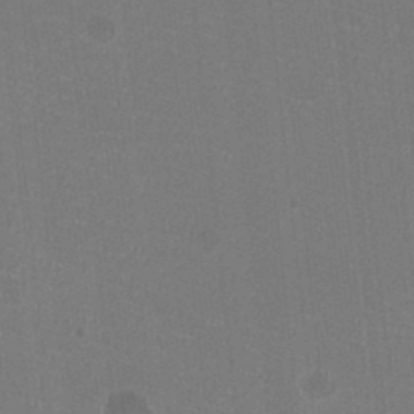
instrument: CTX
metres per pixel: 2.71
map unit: HNhu
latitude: -2.7274
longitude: -1.8016
